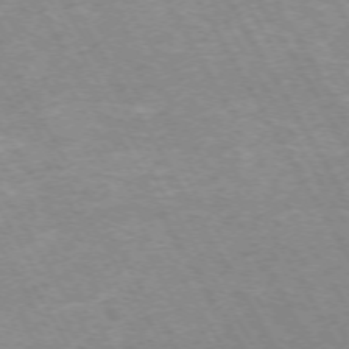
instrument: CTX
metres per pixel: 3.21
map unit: Hpe
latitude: -72.4062
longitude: 10.4629
